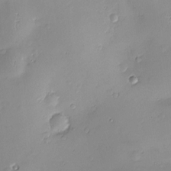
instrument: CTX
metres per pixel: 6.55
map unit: Nve
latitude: -8.7085
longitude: 174.7085
